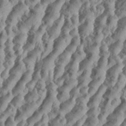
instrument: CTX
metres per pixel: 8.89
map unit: eHh
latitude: 34.7057
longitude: -136.9136
